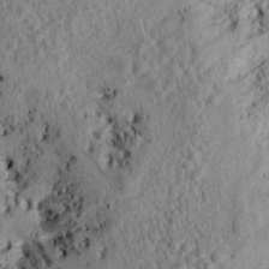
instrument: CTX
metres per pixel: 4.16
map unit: eHh
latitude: 24.4034
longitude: -80.0822
